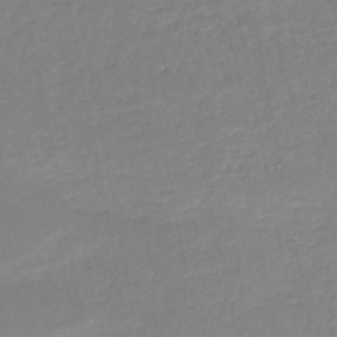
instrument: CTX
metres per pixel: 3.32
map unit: HNb
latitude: -51.1053
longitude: -50.0444
